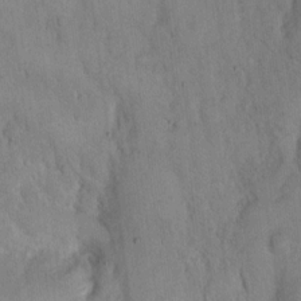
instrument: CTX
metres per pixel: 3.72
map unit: Hto
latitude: 14.6302
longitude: -60.2522
